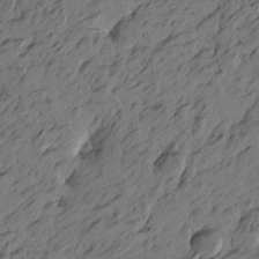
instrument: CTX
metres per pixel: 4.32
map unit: Htu
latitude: -6.0472
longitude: -179.2537
